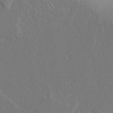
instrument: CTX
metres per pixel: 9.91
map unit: Aa
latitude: 9.1970
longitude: -132.4601
